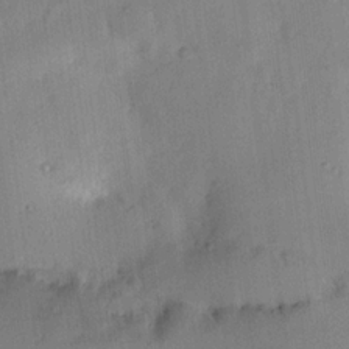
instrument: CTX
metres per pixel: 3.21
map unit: lHvf
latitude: 14.9514
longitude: 179.4643
